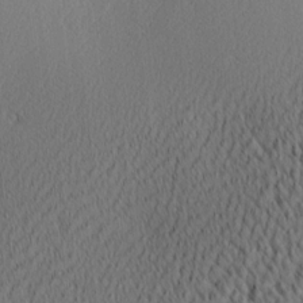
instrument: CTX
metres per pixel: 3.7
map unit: Ave
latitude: 11.7639
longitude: -107.4993
